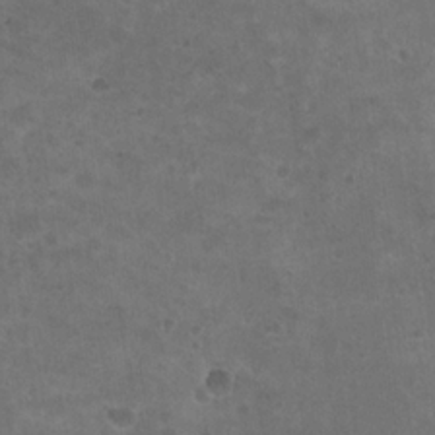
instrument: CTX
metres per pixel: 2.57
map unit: Nhu
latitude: 17.9717
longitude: -32.8758
